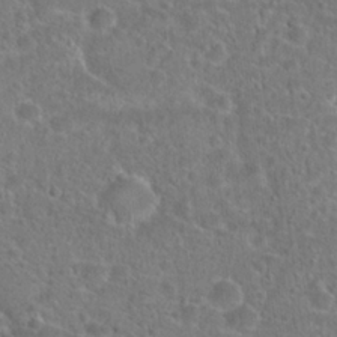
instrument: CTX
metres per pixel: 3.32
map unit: Hto
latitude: 23.4993
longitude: -45.8394
